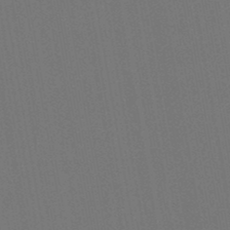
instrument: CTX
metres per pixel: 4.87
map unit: lHb
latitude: -47.3131
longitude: 73.2754
